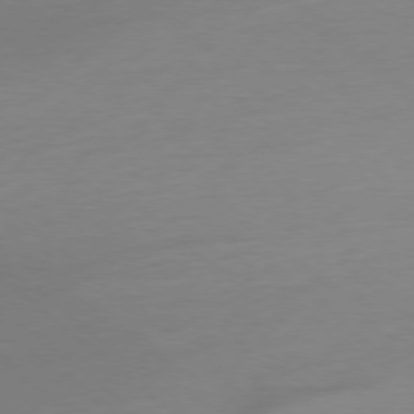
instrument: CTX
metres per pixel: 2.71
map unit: Ap
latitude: -78.3117
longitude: -99.2536
